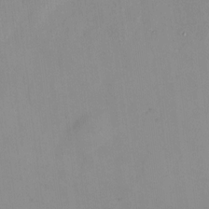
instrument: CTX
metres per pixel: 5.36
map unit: HNhu
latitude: 7.8394
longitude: 10.4251
